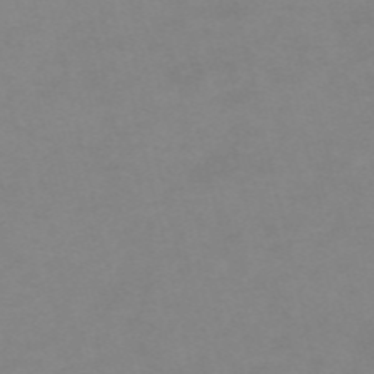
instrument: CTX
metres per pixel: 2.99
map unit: HNb
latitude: -55.9367
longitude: -41.1781
